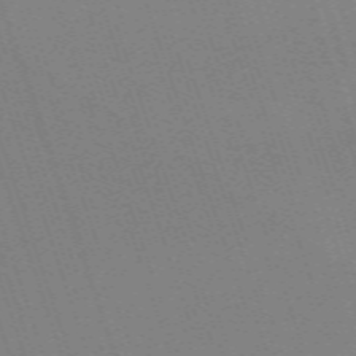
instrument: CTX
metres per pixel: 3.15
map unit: eHh
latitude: -64.5952
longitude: 51.5210
